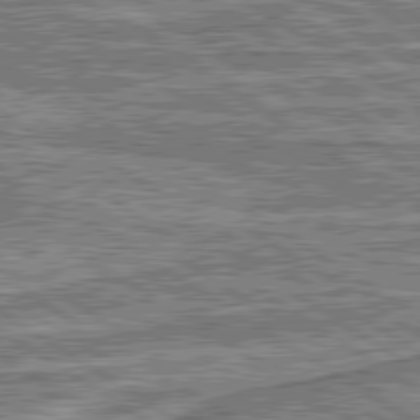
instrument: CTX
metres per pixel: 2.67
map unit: lApd
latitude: 80.2900
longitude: 173.3321
